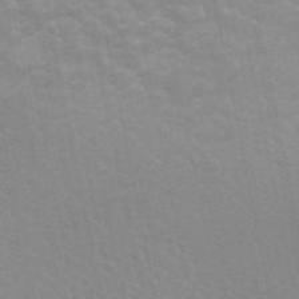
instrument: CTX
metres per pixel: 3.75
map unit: ANa
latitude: 46.2901
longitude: 26.0472
